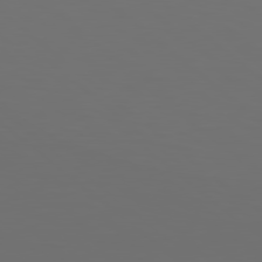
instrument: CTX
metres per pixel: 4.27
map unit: Hpe
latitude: 78.9325
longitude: -163.1404
